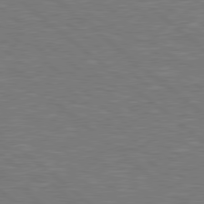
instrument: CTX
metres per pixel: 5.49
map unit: Hpe
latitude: 78.5735
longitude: -152.9325
